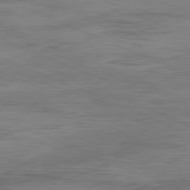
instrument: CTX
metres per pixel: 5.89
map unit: Ap
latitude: -82.2739
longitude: -75.9150
